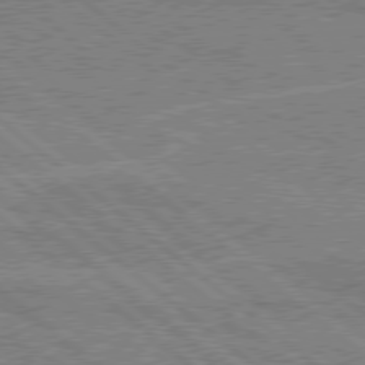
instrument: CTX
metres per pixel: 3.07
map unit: Hpe
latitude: 78.2145
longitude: -160.5168
